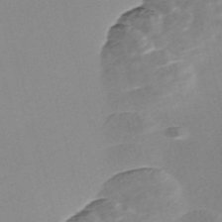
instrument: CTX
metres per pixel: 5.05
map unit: Nve
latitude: -57.1809
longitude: 58.8974
